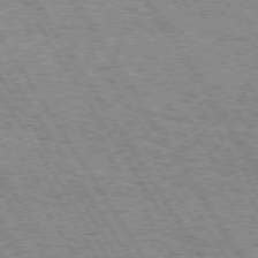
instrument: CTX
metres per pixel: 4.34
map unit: Hpe
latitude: 73.4238
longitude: -133.6883
